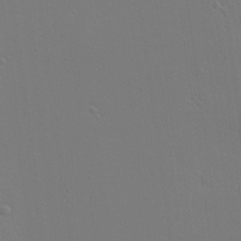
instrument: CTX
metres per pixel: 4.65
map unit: Ave
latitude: 23.5371
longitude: -135.8394
